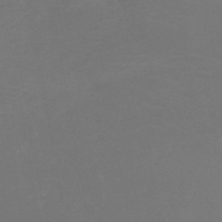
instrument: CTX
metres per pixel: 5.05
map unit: HNb
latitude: -49.4266
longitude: -46.2712
